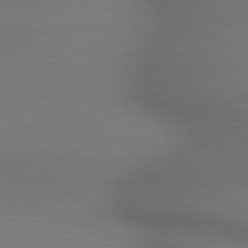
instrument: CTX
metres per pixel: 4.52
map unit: lApd
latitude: 79.7072
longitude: -175.1214
